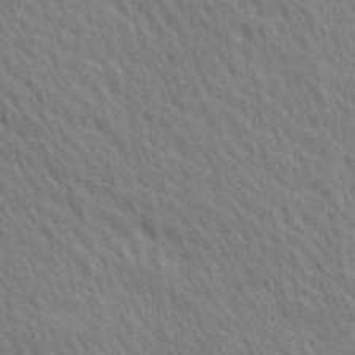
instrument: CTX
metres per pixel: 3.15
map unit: Ave
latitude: 20.4223
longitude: -139.5182
